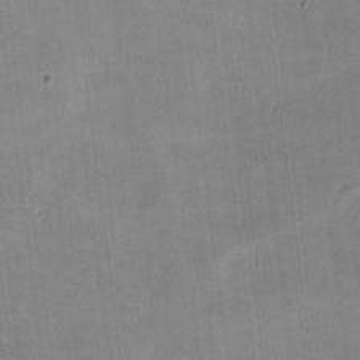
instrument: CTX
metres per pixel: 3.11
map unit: lHvf
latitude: -9.9178
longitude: -101.5938
